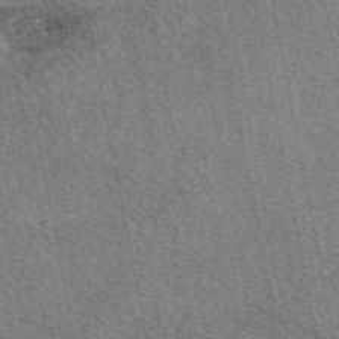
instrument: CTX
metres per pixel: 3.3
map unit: eAb
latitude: 49.8961
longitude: 113.7856
